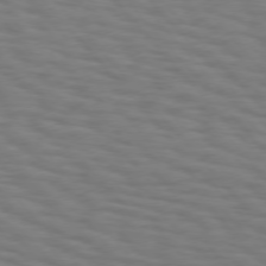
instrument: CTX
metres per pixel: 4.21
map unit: Hpe
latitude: 75.4049
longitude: -132.6302
